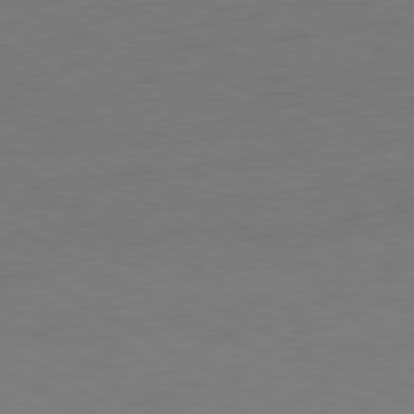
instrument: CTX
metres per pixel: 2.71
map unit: Ap
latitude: -77.6155
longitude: -74.2145
